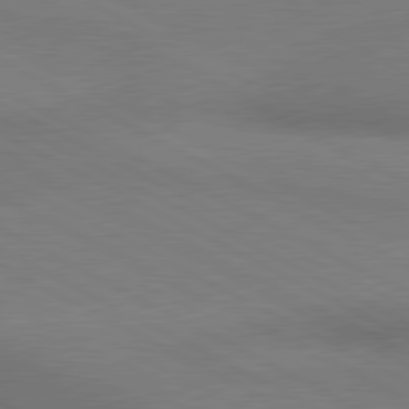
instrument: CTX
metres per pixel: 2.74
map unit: lApd
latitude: 80.4790
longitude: 128.7652
